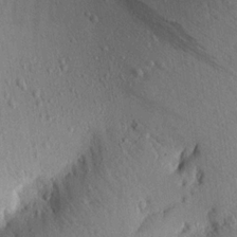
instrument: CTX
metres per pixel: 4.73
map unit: Aa
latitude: 15.5183
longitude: -142.3278
